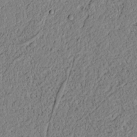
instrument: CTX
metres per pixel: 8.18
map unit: lAvf
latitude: 5.4048
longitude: 167.8611
